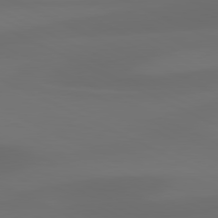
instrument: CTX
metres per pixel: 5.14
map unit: lApd
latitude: 80.9703
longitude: 123.3510
